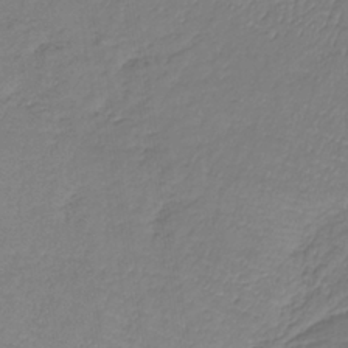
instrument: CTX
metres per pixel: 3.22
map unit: lHb
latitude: -38.2362
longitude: 71.0675
